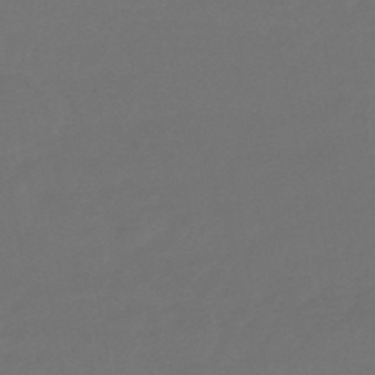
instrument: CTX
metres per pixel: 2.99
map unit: HNhu
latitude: -46.7652
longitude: 92.3306
